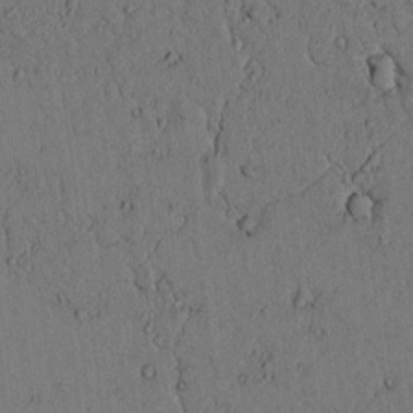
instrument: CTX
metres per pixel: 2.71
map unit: lAvf
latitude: 4.7624
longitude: 159.4643
